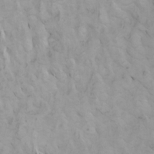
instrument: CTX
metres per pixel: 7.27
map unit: Htu
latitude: -5.6344
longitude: -73.3104
